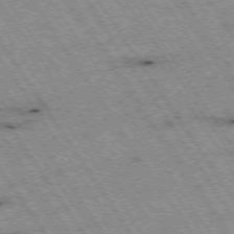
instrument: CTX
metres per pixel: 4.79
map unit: Hpe
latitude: -74.4818
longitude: 1.3321
